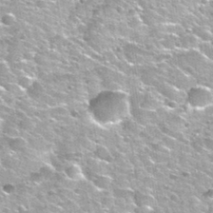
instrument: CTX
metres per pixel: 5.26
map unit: Nhu
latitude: 32.6868
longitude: -52.8191
